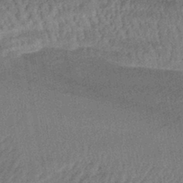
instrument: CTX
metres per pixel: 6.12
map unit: eHb
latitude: -43.1053
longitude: 82.5574
